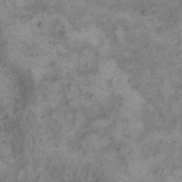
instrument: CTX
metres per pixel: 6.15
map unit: Hto
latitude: 8.8002
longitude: -59.9717
